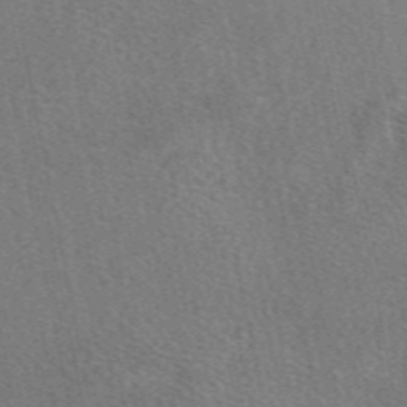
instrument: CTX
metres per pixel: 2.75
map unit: eAb
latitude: 49.0458
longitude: 115.7288
